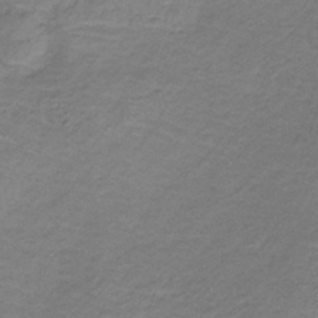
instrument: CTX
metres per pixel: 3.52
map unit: HNb
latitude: -32.4251
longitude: 60.1417
